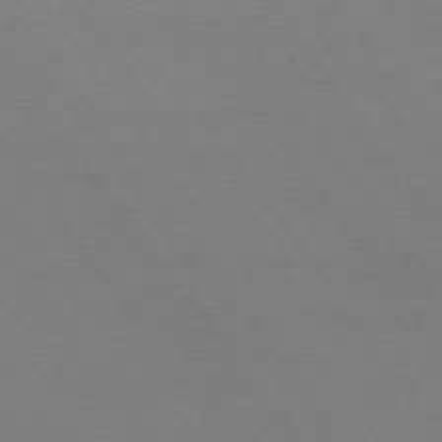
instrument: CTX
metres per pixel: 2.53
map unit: Ap
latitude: -74.9542
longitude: -75.0836
